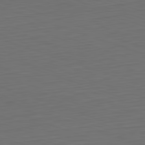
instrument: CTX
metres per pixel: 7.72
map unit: Hpe
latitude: -82.6329
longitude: 10.7085
